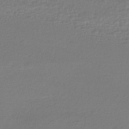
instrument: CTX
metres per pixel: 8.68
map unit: HNhu
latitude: -45.9178
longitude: 98.1984
